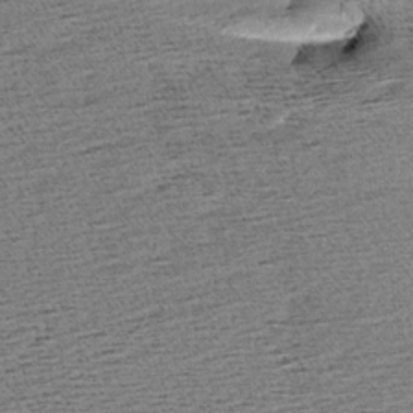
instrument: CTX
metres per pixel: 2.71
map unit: Aa
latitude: 7.0647
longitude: -137.4994
